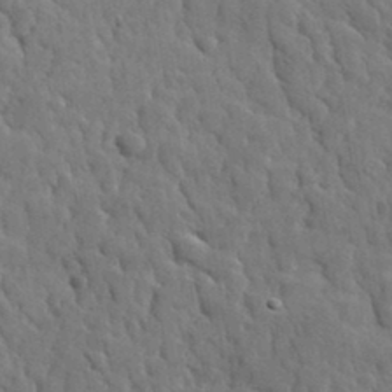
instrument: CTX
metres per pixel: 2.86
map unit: lHvf
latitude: 35.0269
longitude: -87.0836
